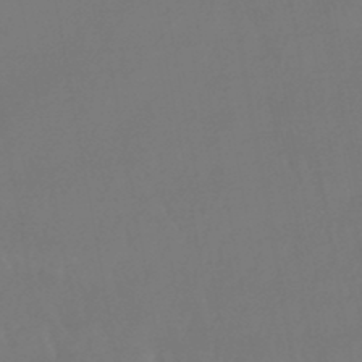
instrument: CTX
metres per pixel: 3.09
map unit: eHb
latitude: -46.8408
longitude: 79.1431
